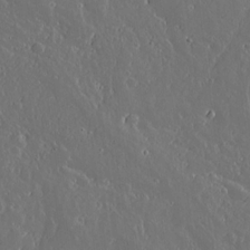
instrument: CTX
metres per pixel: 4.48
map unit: lAvf
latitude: 17.1025
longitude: -126.7246
